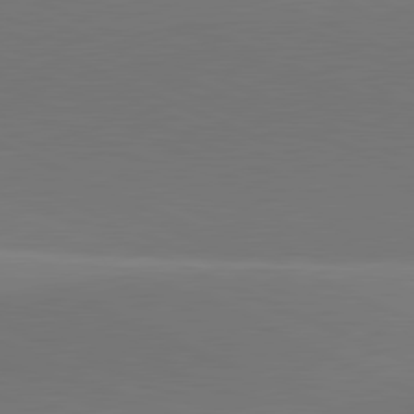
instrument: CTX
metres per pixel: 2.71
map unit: lApd
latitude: 81.5182
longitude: 144.1417
